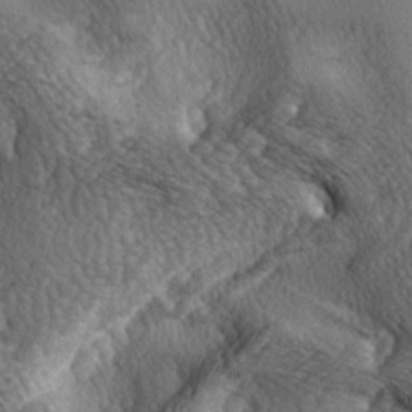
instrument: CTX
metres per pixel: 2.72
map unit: lAa
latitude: -4.6518
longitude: -124.2900
